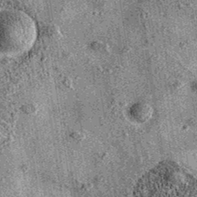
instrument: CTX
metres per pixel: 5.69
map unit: eAb
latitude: 36.1200
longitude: 111.3699
